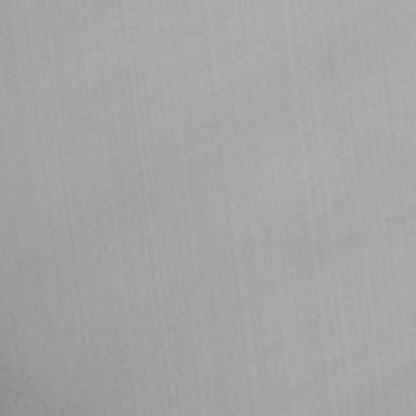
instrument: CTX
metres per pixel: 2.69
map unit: lHvf
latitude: 21.6883
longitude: 142.2739
